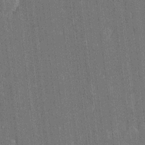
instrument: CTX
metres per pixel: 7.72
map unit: Htu
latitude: -6.8408
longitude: 176.1984
